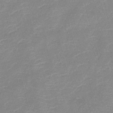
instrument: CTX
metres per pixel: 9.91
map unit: lHb
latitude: -40.2172
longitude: 76.0472
